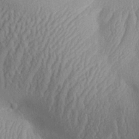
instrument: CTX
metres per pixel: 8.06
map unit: Aa
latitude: 26.1200
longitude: -133.9717
